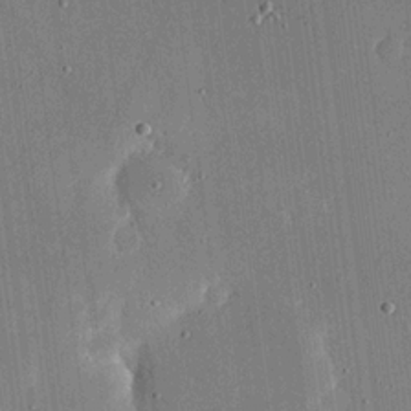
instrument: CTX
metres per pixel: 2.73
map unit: eHh
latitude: 18.9702
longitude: -69.9528
